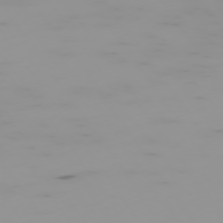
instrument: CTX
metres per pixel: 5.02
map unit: Hpe
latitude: -74.7652
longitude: 7.6722
